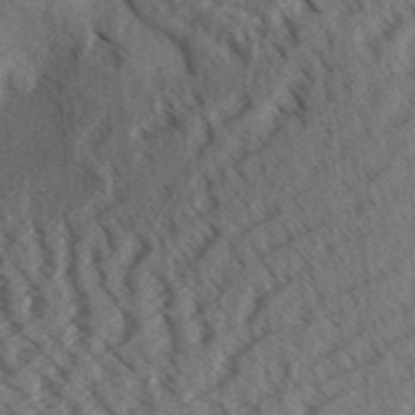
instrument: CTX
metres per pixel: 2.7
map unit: Aa
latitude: 32.9703
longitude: -138.9892
